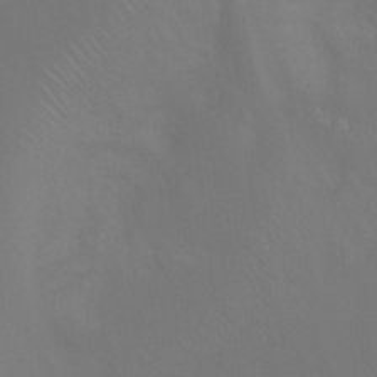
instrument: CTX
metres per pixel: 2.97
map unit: Ht
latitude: -4.9163
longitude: -24.7813
